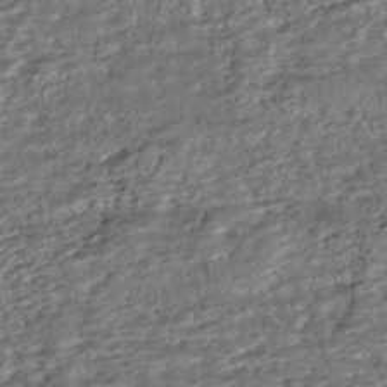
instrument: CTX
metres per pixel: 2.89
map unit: ANa
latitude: -43.2375
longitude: 107.6344
